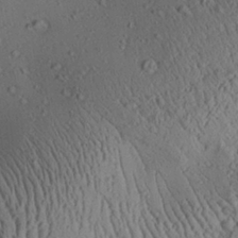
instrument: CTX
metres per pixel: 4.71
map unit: Aa
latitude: 28.3845
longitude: -135.4426
